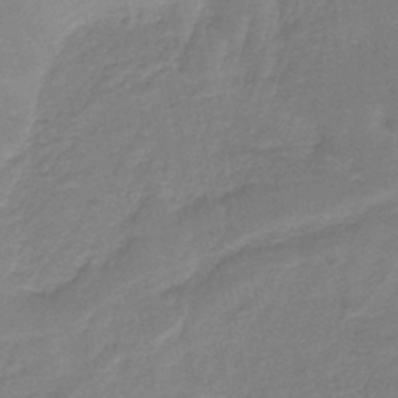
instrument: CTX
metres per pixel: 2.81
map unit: HNb
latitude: -34.7085
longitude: 59.3320
